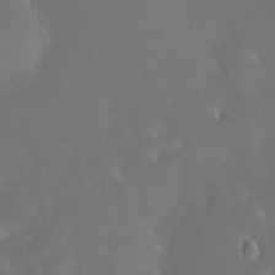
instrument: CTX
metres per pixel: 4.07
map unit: HNhu
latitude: 5.8205
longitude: 13.8422
